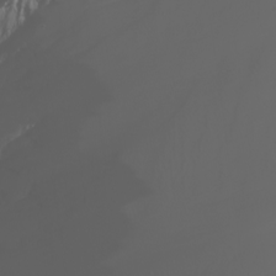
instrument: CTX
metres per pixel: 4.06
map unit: Nhu
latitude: -5.4832
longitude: -92.8947
